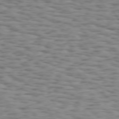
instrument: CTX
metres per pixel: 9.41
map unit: Hpe
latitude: 73.4994
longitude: -132.5546
